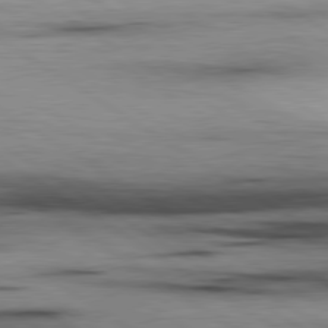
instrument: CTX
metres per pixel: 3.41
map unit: lApd
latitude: 80.1389
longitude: 159.1431
